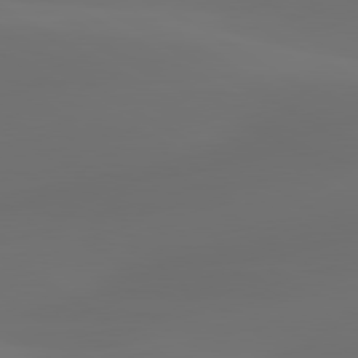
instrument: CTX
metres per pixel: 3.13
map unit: lApd
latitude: 80.4790
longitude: -85.2537
